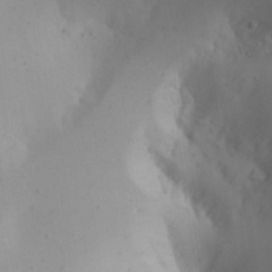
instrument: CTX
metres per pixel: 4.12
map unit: Aa
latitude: 22.4601
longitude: -145.7638
